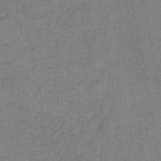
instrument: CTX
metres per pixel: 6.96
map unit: eAb
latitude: -36.5384
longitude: 52.0661
